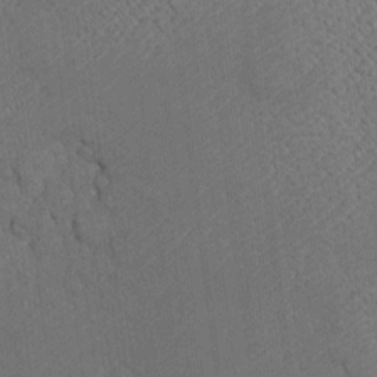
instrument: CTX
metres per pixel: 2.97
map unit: Htu
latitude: -7.2187
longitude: 156.1795
